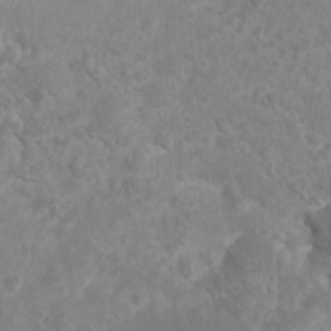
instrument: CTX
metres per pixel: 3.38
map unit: Nhu
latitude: 6.6490
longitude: -19.0647
